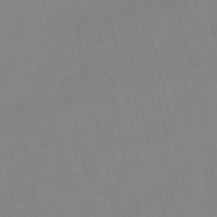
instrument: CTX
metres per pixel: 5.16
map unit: lHb
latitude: -48.4818
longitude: 76.0472
